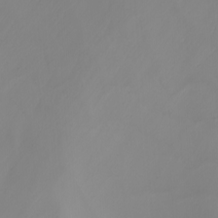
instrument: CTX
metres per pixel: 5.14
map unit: Nhu
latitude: -5.8044
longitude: -95.2915
